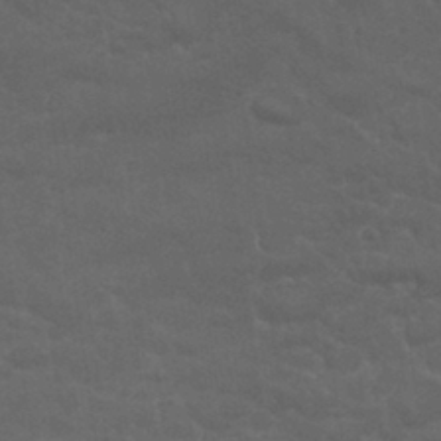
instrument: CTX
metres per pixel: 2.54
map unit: Nhu
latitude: 29.7827
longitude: -51.7260
